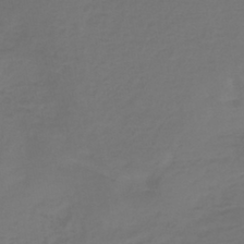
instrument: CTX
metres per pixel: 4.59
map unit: lHb
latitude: -42.4628
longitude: 65.1620
